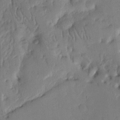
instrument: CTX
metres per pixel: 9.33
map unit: Nhu
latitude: 14.3468
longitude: -78.6302
